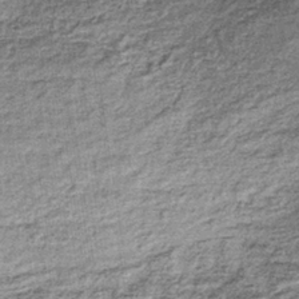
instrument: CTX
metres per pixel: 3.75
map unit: lHb
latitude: -36.7841
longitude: 65.2187
